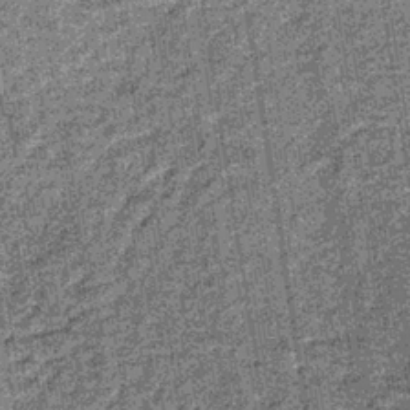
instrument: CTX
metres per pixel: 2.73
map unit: lHb
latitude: -37.2753
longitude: 64.5007
